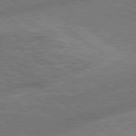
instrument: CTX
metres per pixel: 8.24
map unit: lApd
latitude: 79.1970
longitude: 174.0472
